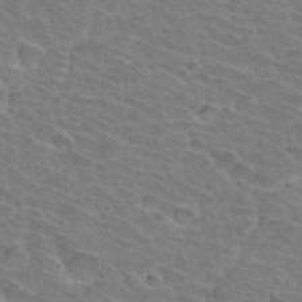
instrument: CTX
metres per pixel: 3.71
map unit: Hto
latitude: 33.5749
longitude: -41.8016
